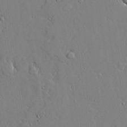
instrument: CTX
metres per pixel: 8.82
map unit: lAvf
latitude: 24.5545
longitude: -110.6869
